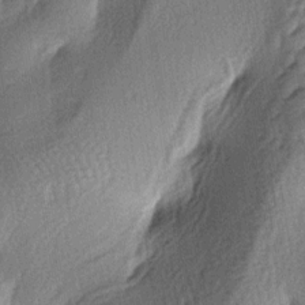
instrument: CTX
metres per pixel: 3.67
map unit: lAa
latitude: -4.2172
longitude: -124.8380
